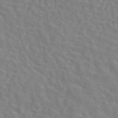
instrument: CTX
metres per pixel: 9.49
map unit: eAb
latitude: 44.4223
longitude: 112.9353
